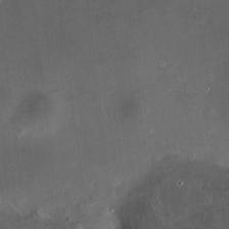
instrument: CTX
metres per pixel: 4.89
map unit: HNhu
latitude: 10.4601
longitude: 11.2376
